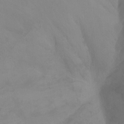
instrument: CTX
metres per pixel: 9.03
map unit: Ht
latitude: -8.9919
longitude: -33.4993
